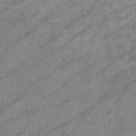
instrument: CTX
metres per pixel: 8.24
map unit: eHb
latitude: -39.7289
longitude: 81.8612
